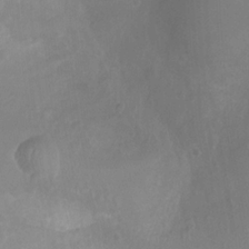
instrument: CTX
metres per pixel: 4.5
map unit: Ht
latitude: -4.2928
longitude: -18.1955
